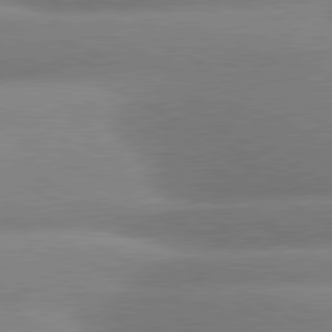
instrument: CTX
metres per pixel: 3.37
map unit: lApd
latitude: 81.0080
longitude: -163.8206
